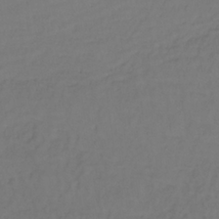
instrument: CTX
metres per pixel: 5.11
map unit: lHb
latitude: -35.1809
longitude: 64.3873
